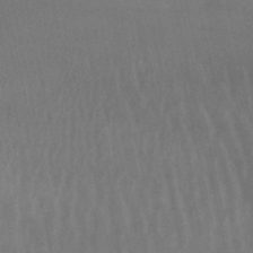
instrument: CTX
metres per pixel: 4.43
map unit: lHb
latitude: -48.0472
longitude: 70.3495
